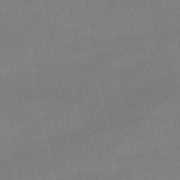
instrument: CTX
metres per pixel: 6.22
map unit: lHb
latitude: -46.8408
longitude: 69.9745
